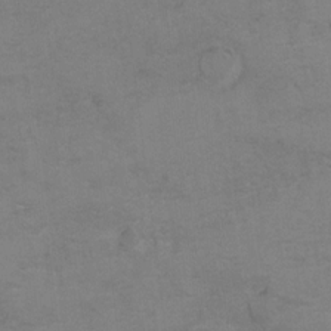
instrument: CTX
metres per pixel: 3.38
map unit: Hto
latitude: 6.8758
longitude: -35.2537
